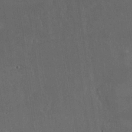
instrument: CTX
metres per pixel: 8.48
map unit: Nhu
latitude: 30.5357
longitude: -56.9891
